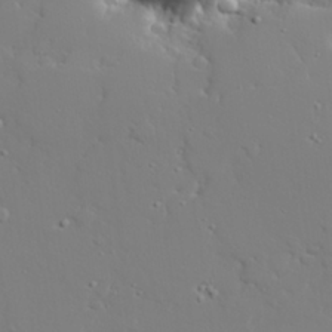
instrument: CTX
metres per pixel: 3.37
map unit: lAvf
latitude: 27.6127
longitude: -108.1011
